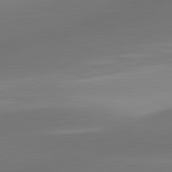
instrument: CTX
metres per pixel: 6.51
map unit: lApd
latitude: 83.2537
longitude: -132.4412
